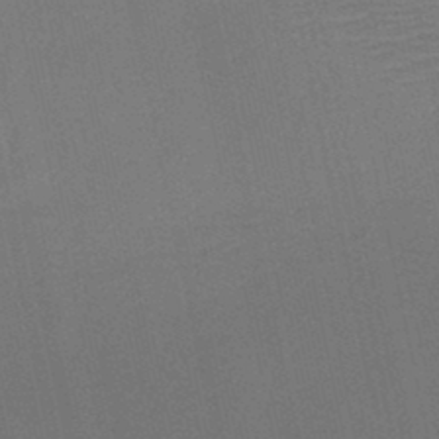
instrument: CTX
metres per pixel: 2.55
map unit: HNb
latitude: -46.8975
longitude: -41.6504
